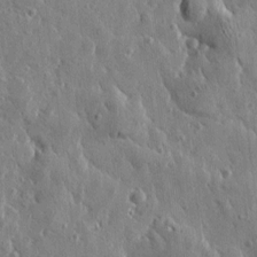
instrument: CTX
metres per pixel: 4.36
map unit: Htu
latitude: 1.2726
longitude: -178.2901
